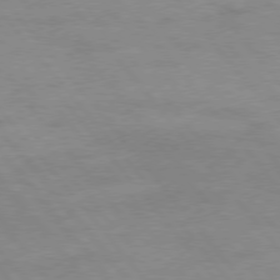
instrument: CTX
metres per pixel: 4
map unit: Hpe
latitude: 75.3860
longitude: -141.8583
